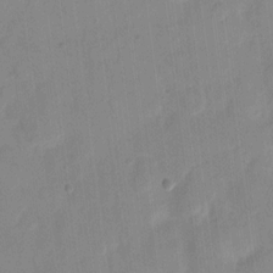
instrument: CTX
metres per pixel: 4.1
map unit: eHh
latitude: 9.8395
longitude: -65.5371
